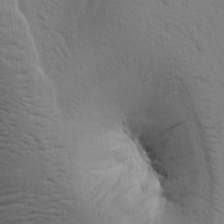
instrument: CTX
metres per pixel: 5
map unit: Htu
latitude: -0.2929
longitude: 174.0661
